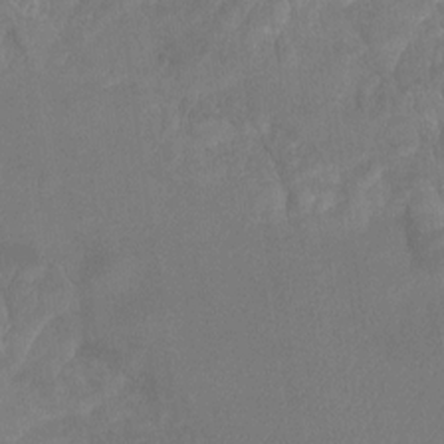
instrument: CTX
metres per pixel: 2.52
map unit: Ht
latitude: -14.0850
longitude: -57.6127
